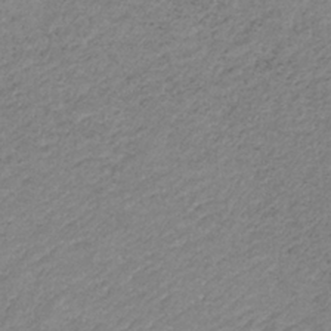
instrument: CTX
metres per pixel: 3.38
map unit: HNb
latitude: -33.9178
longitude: 61.5021
